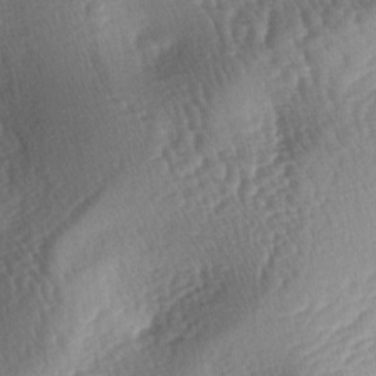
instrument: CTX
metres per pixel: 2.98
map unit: lAa
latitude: -3.9178
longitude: -126.4979
